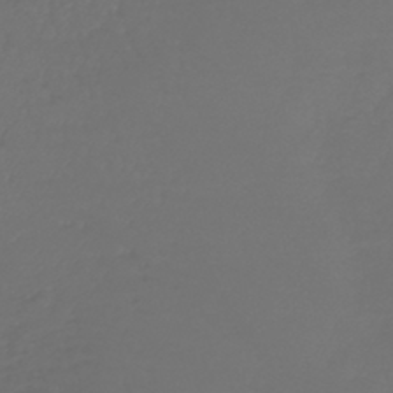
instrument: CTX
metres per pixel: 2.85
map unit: lHb
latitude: -42.8408
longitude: 68.4251
